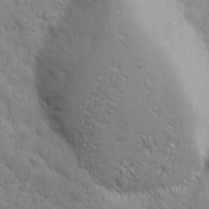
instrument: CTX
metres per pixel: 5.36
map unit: Ave
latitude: 10.0633
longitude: -103.8394
